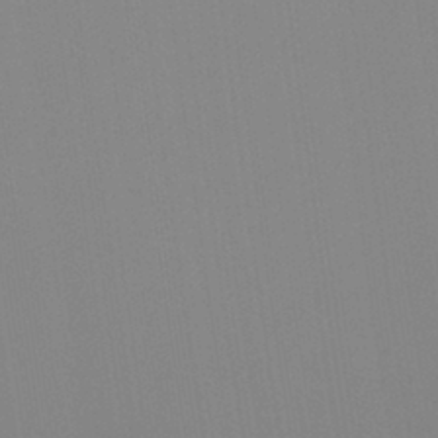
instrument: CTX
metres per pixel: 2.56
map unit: Hto
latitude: -8.1795
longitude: -49.3860
